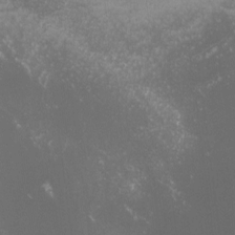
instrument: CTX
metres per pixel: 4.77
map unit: lHvf
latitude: -13.2943
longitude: -101.2726
